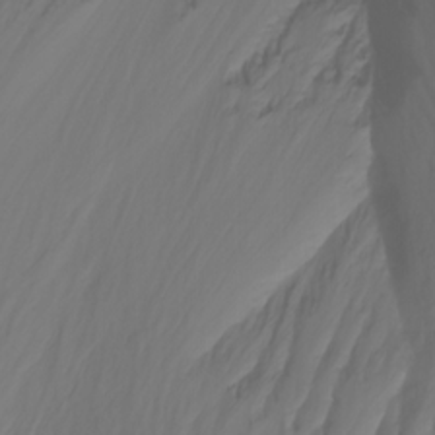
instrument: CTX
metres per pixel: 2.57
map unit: Nhu
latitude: -11.8422
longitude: -64.7624
